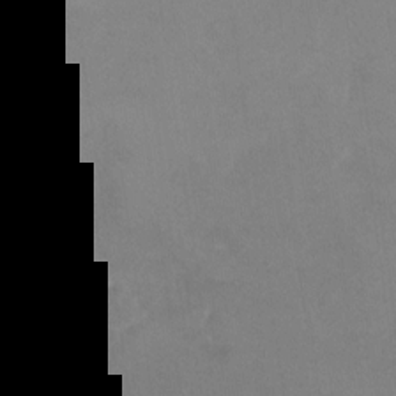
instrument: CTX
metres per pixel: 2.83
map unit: Nhu
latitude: -28.9542
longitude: -63.5749
